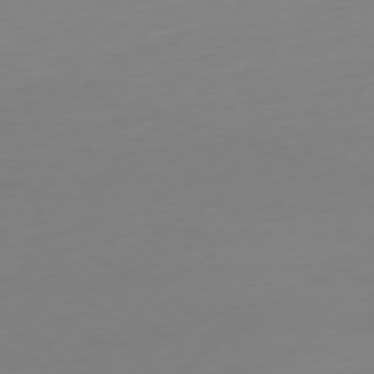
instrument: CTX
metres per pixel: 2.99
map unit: Ap
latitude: -78.0472
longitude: -67.7071
